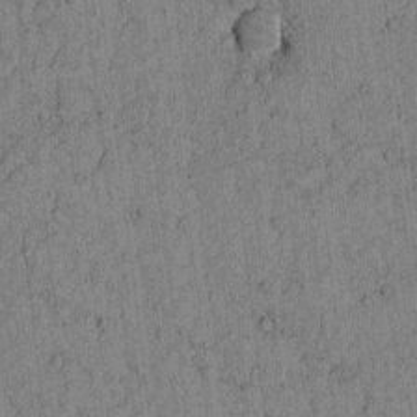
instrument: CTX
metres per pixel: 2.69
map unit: lAvf
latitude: 3.9717
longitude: 158.5762
